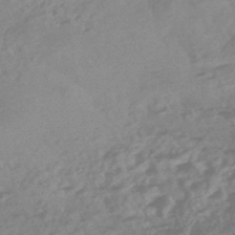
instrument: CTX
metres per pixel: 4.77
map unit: HNhu
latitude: -45.7856
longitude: 91.5022
